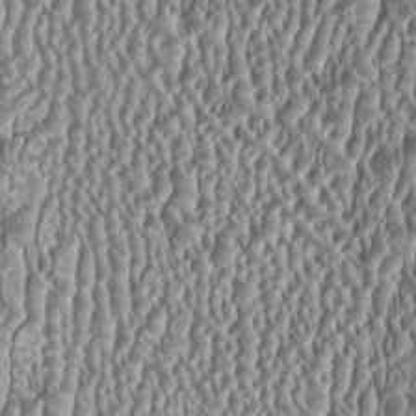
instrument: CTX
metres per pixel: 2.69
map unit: HNhu
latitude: -0.4818
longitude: 0.9920
